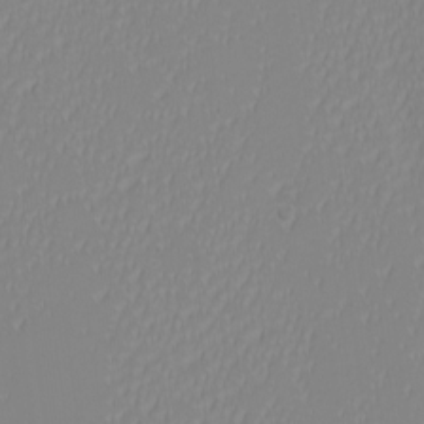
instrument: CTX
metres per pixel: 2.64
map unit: eHh
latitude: -6.5951
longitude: -82.6490
